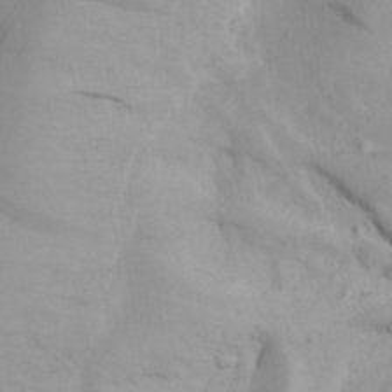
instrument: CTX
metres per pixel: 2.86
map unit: Aa
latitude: 26.8191
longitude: -147.8206
